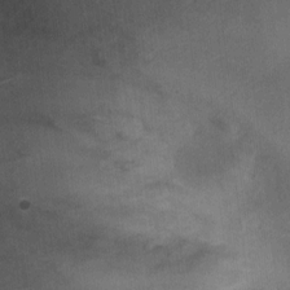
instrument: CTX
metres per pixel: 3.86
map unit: Ht
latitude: -0.4818
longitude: -17.5182
